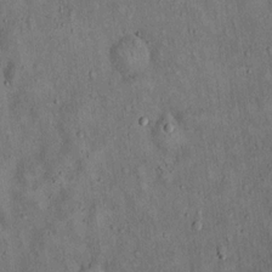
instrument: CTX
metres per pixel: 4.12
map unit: Hto
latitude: 15.0837
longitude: -58.8380
